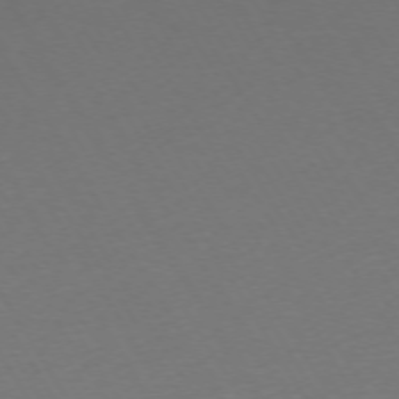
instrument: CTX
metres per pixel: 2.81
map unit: Ap
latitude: -74.2740
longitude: -68.5168
